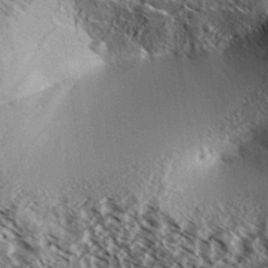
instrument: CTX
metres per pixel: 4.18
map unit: Aa
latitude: 33.4049
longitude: -137.9528
